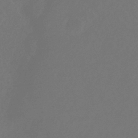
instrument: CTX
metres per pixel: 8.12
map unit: eHb
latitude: -35.8800
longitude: 78.7463
